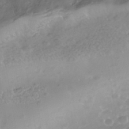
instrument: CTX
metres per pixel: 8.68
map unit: Nhe
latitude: -40.8030
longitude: -100.4034
